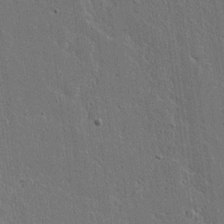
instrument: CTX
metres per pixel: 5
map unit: Aa
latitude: 18.4790
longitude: -126.8380
